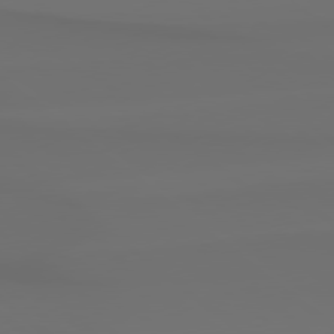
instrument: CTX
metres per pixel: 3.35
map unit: Hpe
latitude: 78.4979
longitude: -133.9906
